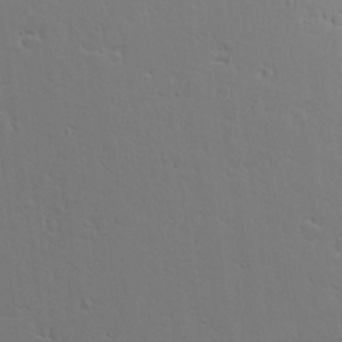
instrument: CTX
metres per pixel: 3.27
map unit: Aa
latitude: 18.0633
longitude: -126.2712
